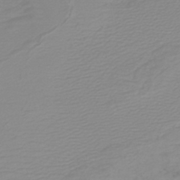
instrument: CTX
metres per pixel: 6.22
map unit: HNb
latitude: -45.2754
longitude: 55.1053
